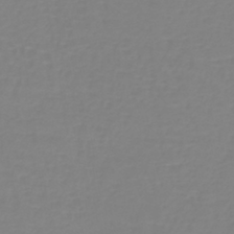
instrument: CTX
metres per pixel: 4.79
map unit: lHb
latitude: -41.4832
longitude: 60.1795
